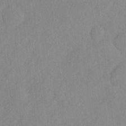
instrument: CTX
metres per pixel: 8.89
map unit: Hto
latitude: -8.0283
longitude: -41.1781
